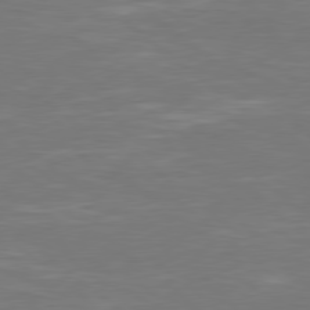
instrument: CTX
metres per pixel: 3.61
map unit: Hpe
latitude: 78.4601
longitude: -125.9528
